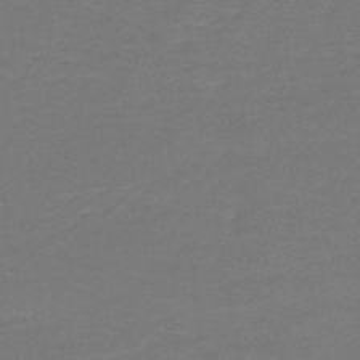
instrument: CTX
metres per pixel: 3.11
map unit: lHb
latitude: -43.4454
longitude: 54.1039
